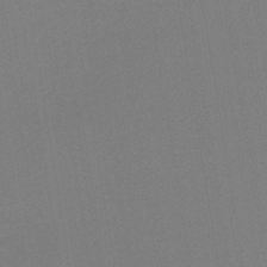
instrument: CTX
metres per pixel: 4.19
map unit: lHb
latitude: -38.7463
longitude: 58.2928
